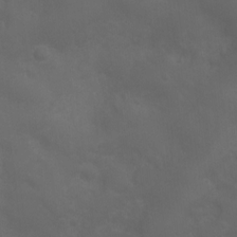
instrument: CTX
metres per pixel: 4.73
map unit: Ht
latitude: 1.5182
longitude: -22.2522
